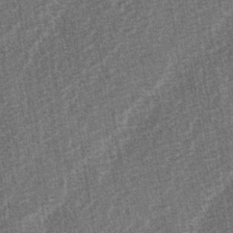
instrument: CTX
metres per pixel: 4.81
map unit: lAa
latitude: -3.1998
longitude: -129.5749
